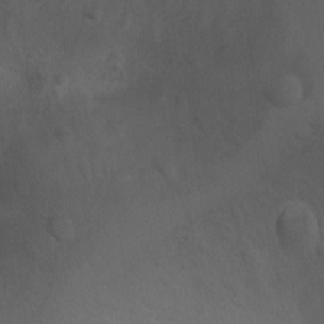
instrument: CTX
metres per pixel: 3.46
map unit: Ht
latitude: 0.9513
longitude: -25.7071
